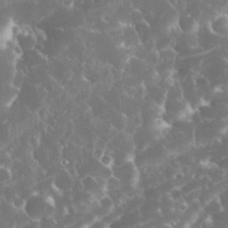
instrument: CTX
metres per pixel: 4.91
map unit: eHh
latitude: 34.4790
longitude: -62.4412
